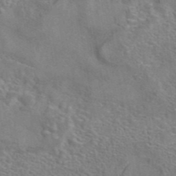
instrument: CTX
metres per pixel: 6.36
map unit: eAb
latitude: 42.1578
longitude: 110.1983
